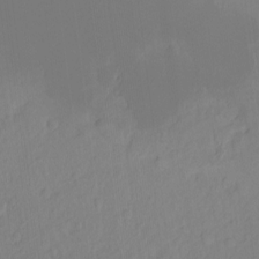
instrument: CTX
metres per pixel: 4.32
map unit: Hto
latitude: -7.5399
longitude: -47.0837
